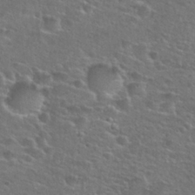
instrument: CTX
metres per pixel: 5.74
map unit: Hto
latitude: 25.2537
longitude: -50.1577
